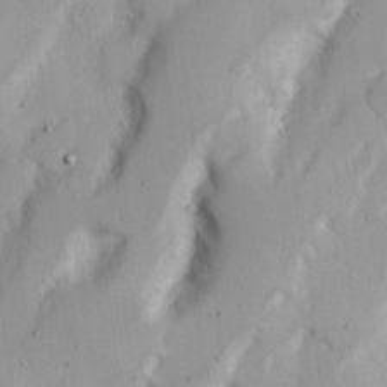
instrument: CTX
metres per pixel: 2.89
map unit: Nhu
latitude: 17.9528
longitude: -73.5372
